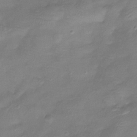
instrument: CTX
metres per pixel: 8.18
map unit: Htu
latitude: -13.8800
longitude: -45.0647
